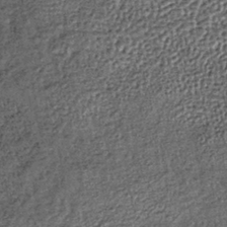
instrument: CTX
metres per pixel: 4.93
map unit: lHb
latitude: -39.0864
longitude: 65.5021
